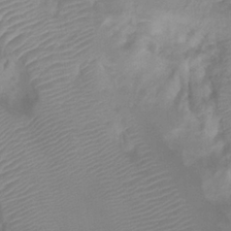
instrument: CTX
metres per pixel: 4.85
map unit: Ht
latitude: 1.8583
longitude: -21.5371
